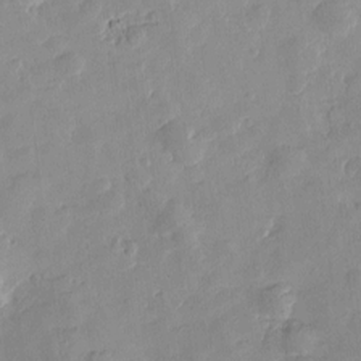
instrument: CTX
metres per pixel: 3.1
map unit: Htu
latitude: -3.0864
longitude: -176.1578
